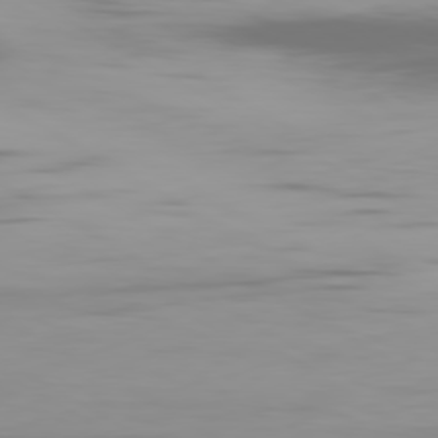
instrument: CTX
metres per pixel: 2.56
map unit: Ap
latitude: -80.3495
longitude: -61.2726
